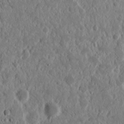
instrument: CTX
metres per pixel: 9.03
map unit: Nhu
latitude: 14.9514
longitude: -73.1970
